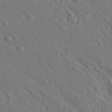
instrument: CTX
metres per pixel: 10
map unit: eHh
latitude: 24.4978
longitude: -80.4412
